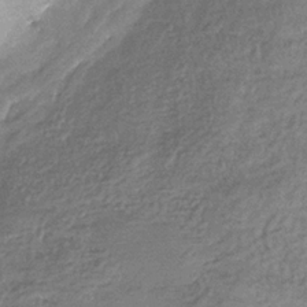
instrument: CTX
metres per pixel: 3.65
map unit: eHb
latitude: -35.5399
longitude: 80.5196
